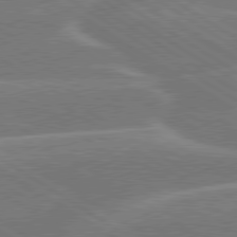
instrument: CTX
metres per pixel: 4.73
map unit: lApd
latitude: 79.7261
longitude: -130.9514
